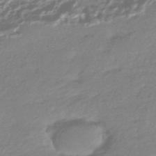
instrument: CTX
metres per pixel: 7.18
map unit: HNhu
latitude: -44.6141
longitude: 93.5966
